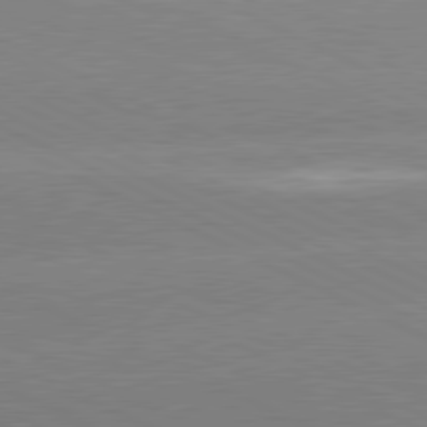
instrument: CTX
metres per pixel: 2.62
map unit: lApd
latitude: 80.8191
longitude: -155.3482
